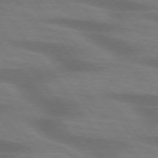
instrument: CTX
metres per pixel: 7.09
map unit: lApd
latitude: 75.4426
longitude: -59.5371
